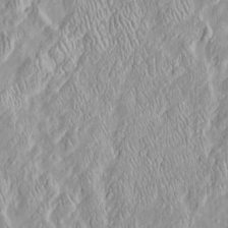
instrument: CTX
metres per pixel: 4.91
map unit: Htu
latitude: -4.8786
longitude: 158.0661
